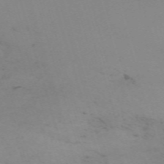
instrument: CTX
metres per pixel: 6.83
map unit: eHh
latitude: -61.6722
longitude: 50.9920
